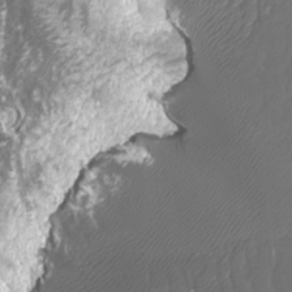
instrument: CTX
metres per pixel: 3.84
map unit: Htu
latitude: 3.3859
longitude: -20.7624
